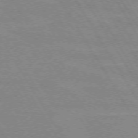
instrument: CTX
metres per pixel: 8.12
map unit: lApd
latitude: 72.1389
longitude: -56.2900
